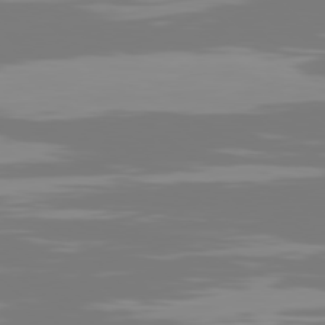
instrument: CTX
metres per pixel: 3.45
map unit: Hpe
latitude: 78.3468
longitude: -138.2333
